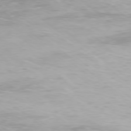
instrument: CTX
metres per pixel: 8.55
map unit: Ap
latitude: -78.0283
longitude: -94.2712
